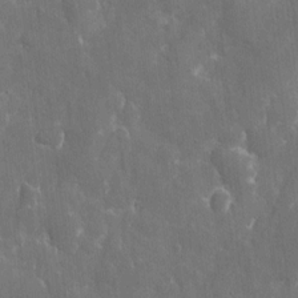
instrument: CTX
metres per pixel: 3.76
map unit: eHh
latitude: 9.2726
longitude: -70.2144
